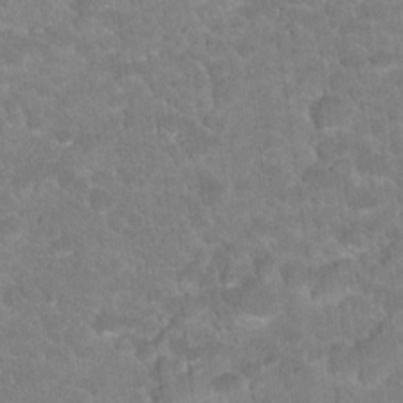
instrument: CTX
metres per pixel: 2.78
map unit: Hto
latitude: 18.6490
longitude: -35.4048
